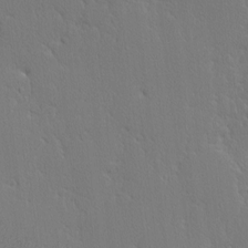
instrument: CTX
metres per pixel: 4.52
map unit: Hve
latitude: 3.0458
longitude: -121.1781
